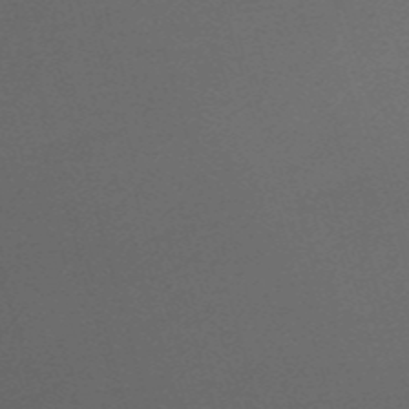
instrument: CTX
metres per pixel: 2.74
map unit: HNb
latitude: -52.2739
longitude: -41.4804
